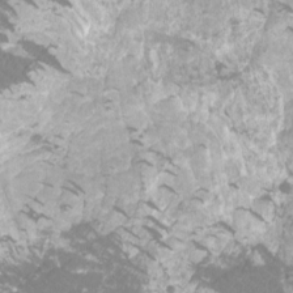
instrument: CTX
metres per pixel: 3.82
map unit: Htu
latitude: -12.4251
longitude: -71.8205
